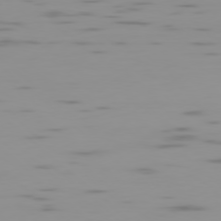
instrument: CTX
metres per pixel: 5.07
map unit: Ap
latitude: -78.3306
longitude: -63.0270
